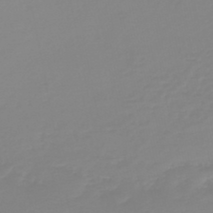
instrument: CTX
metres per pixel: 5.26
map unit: lHb
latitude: -45.1620
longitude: 56.0094
